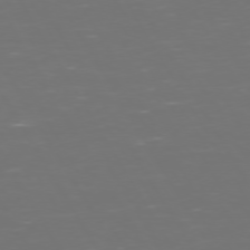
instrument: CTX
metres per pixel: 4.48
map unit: Hpe
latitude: 72.4790
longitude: -126.5168
